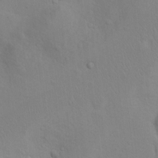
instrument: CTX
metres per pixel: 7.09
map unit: Nhu
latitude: 14.1767
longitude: -28.1767
